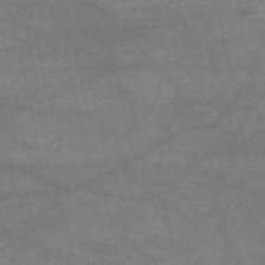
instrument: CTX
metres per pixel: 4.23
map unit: HNb
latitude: -54.0661
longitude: -41.2159
